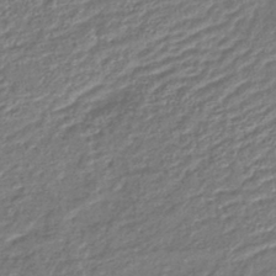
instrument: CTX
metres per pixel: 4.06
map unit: lHb
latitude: -40.8030
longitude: 75.2754
